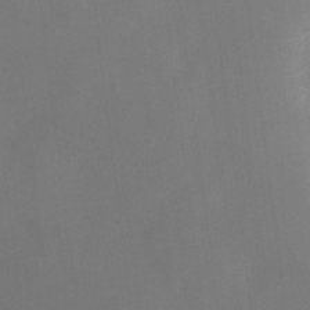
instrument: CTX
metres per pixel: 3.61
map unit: Ht
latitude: 1.9528
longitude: -26.0822
